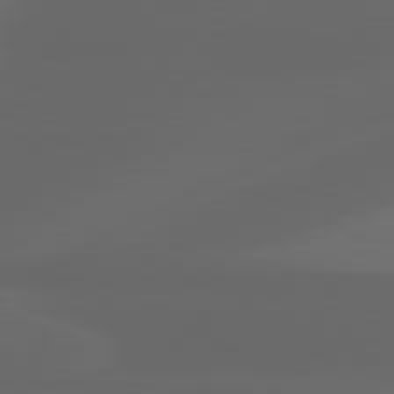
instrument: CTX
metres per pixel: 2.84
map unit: lApd
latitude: 80.1767
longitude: -117.0647
